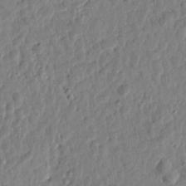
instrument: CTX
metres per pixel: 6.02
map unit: Htu
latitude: 1.6505
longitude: -178.8191
